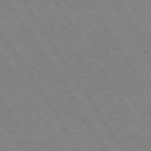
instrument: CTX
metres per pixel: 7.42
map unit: Hpe
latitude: 74.5546
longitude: -141.7638
